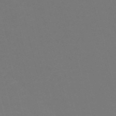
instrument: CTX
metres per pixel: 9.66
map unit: Nve
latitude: -57.5399
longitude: 51.8989
